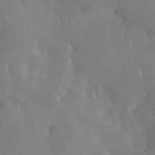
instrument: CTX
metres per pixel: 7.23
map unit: Nhe
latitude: -35.6911
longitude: -130.7247
